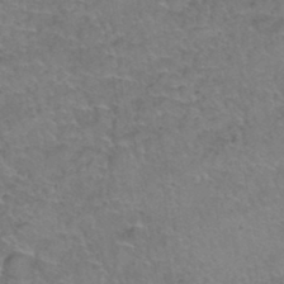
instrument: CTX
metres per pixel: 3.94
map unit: Hto
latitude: 37.2915
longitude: -42.1389
